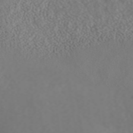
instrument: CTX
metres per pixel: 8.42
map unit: ANa
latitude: 43.2915
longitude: 28.4440
